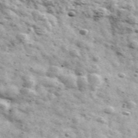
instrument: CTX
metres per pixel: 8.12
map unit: Ave
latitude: 41.3482
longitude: -106.4412
